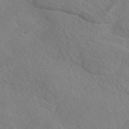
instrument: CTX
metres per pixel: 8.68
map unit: eAb
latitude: 49.4615
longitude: 117.6154
